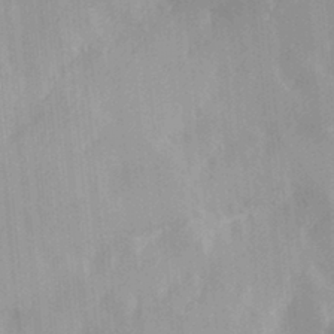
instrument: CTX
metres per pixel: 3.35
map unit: Hve
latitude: 31.0837
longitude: 148.9920
